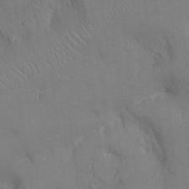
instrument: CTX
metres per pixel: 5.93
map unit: Ht
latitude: -4.4062
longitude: -13.6883
